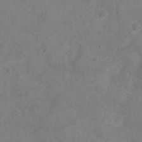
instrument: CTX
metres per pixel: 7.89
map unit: Nhu
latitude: 6.1200
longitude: -19.1970
